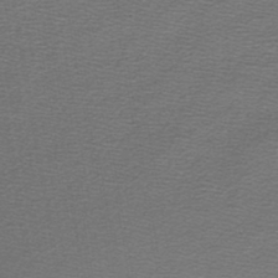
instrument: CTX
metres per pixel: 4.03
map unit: lHb
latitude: -45.0109
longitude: 57.0486
